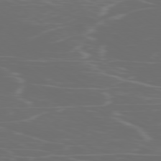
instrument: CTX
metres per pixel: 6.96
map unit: Ap
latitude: -78.2739
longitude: -75.7261
